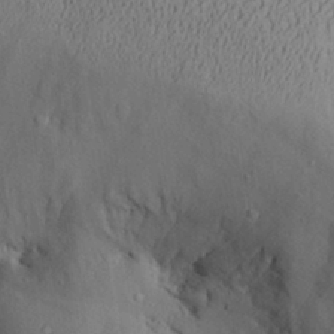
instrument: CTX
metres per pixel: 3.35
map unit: Aa
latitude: 28.1955
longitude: -133.5182
